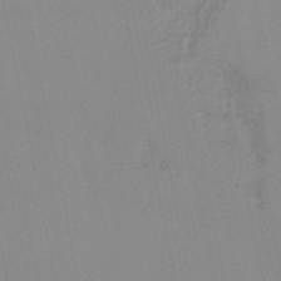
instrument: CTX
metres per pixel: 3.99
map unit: lHb
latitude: -44.9164
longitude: 77.1620
